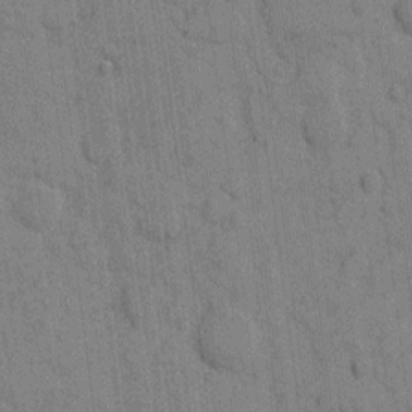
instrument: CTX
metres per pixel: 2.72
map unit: eHh
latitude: 9.2348
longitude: -66.2522
